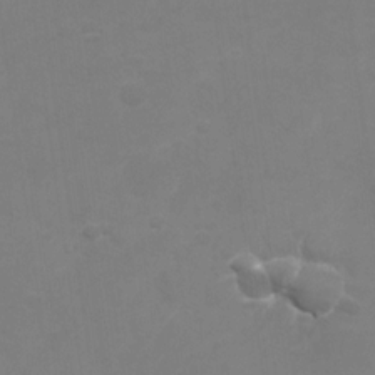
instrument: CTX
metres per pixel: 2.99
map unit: Nhu
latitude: -28.7652
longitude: -66.5923
